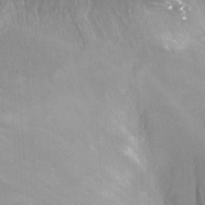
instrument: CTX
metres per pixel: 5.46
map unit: Ht
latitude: 3.8394
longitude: -19.9717
